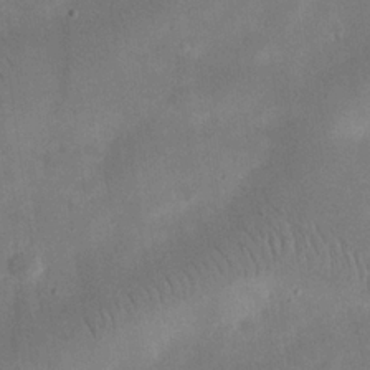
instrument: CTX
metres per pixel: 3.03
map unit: eHh
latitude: 25.2914
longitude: -68.1956
